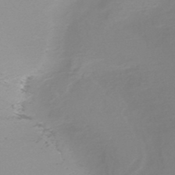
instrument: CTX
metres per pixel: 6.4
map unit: HNb
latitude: -46.4251
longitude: -42.2145
